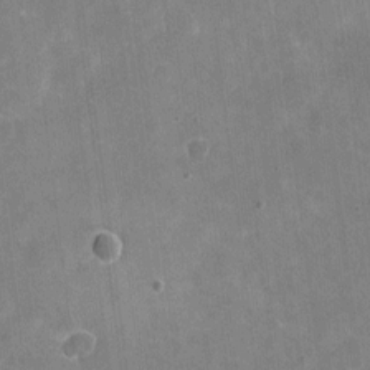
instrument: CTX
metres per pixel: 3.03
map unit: eHh
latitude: 4.6301
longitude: -66.9135
